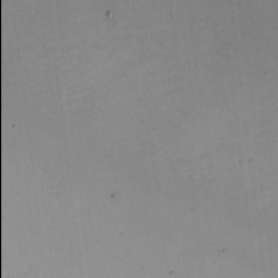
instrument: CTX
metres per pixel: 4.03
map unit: eHh
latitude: -5.2942
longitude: -85.9906
